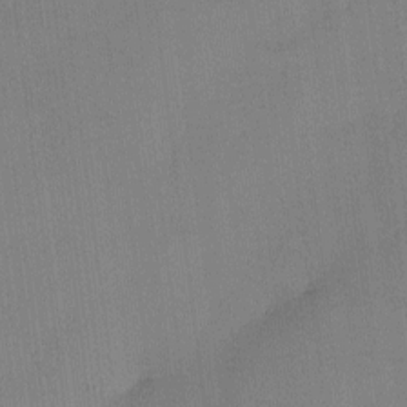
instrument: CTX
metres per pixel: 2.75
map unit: eHh
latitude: -3.8233
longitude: 17.6722
